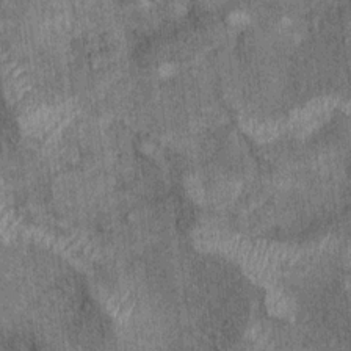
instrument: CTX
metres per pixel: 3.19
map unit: Ht
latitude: 9.4615
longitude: -37.9528
